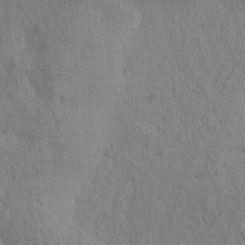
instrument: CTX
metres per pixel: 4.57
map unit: Htu
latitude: -0.4251
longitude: 174.5762
